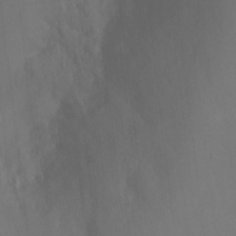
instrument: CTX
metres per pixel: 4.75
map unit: Hto
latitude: -0.8597
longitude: -34.7624
